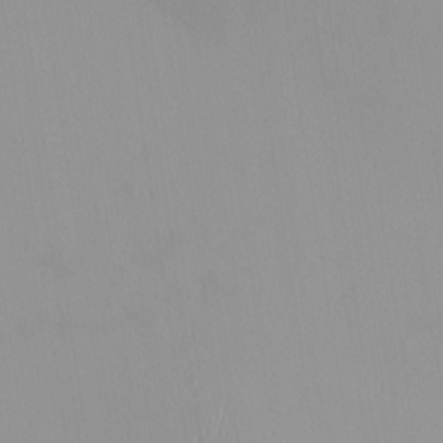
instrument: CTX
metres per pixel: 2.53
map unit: HNhu
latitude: -0.0850
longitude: -6.2522
